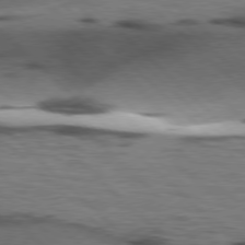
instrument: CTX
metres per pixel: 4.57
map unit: lApd
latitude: 77.4804
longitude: -49.0647
